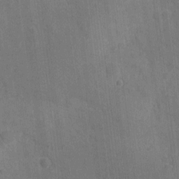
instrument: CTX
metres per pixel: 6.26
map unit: eHh
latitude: 3.9717
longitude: -72.5357
